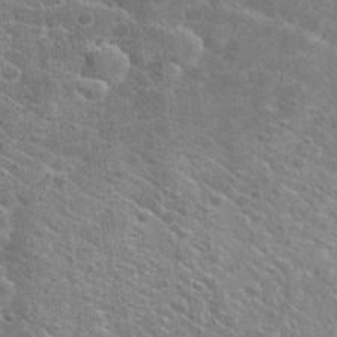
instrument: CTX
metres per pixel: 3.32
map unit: Hto
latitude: 19.4426
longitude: -37.0459
